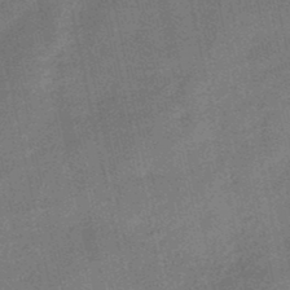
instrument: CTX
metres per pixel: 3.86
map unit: eHb
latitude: -46.6707
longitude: 85.6343
